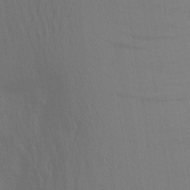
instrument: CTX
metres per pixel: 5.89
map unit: Aa
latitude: 26.4979
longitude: -145.9150
